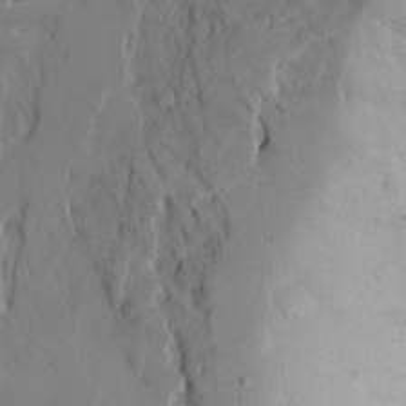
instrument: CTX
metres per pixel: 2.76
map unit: Ave
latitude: 23.3482
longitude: -132.7435
